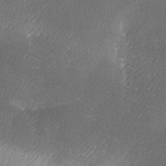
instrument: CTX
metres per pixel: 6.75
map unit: Ave
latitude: -6.9541
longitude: -123.2348
